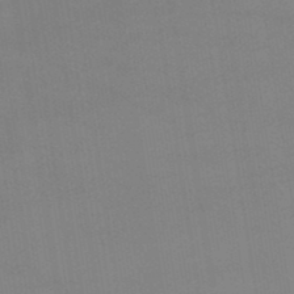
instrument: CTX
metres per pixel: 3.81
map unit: lHb
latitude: -47.7666
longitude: 67.4076
